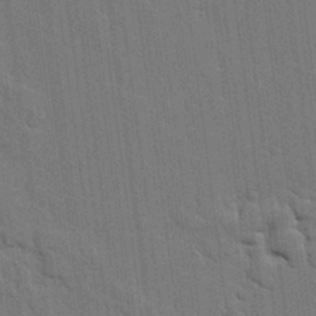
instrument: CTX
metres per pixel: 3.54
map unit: lHvf
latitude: 18.7813
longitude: -113.8583
